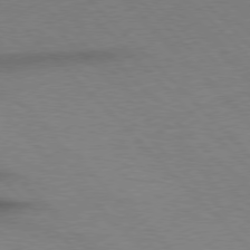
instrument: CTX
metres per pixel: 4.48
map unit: Hpe
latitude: 76.6868
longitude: -156.4412
